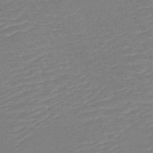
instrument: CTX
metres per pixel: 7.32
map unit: HNb
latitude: -49.3888
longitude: -52.6302
